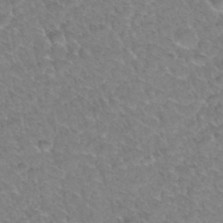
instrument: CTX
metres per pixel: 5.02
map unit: Hto
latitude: 34.5545
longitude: -48.0822
